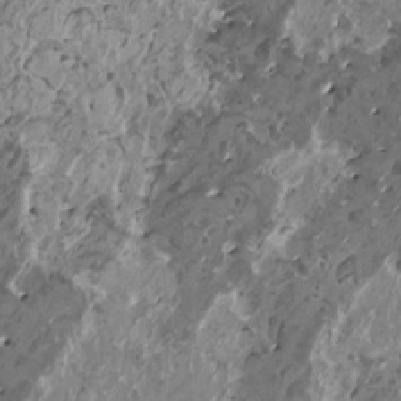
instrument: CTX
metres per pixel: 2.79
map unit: HNhu
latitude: 1.1214
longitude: 5.8233
